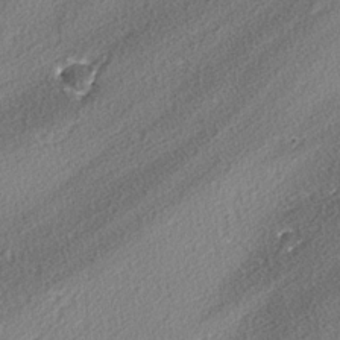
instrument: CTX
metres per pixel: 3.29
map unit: lAvf
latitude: -3.5588
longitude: -108.4979
